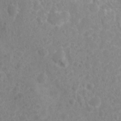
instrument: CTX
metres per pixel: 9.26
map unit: Nhu
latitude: 6.2145
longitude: -18.6112
